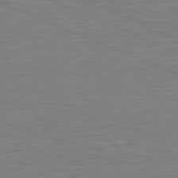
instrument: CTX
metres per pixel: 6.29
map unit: lApd
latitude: 81.3671
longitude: -171.6127
